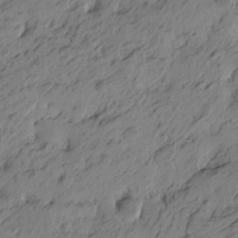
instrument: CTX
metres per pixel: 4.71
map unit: Htu
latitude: -5.7666
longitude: -179.4805
